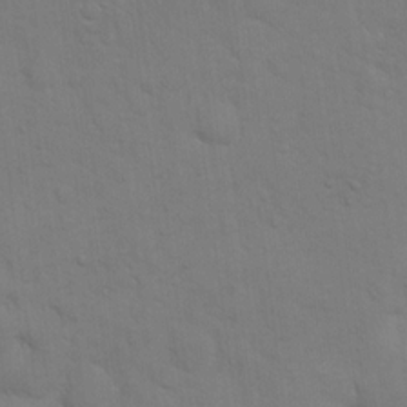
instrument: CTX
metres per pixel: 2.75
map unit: eHh
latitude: 18.4412
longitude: -62.9325
